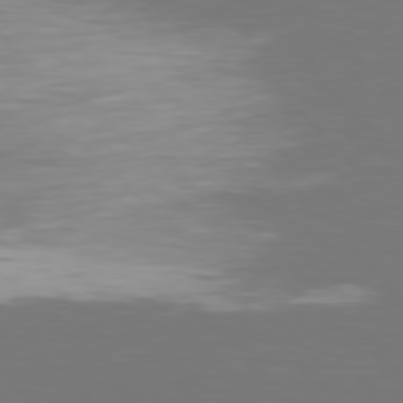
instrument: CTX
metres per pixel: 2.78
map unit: Hpe
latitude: 76.7435
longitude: -170.4601
